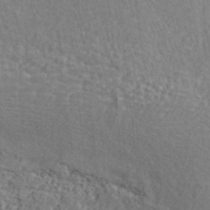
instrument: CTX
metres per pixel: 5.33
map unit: ANa
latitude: 37.5182
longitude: 16.5196
